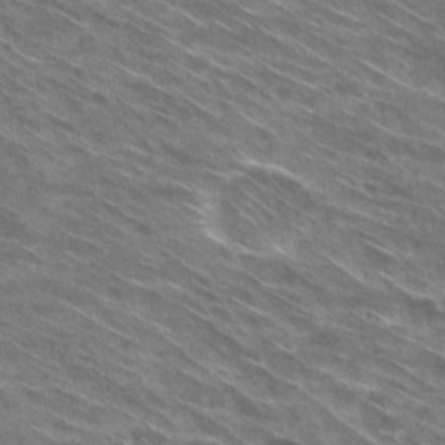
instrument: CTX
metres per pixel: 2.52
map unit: Hto
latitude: 30.0822
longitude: -44.8569
